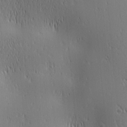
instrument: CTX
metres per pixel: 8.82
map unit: lAa
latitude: 1.8394
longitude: -115.8772
